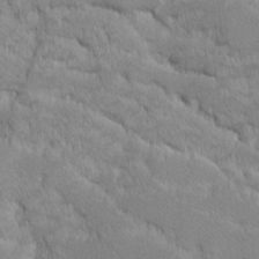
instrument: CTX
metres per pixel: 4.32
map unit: Ave
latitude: -10.4440
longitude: -117.4426
